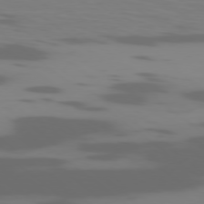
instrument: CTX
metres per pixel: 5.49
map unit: Ap
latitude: -78.0850
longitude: -95.3293
